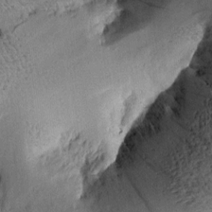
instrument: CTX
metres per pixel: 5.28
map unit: Aa
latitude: 9.2915
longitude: -142.7246
